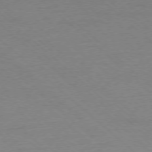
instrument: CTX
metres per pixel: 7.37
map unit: Ap
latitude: -77.6155
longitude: -84.2712
